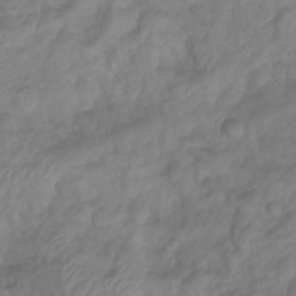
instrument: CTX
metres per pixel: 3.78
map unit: Htu
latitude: 3.0269
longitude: -21.9528
